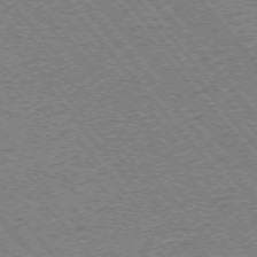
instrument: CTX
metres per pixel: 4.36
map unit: Ap
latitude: -75.3699
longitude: -86.4034
